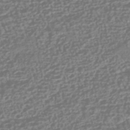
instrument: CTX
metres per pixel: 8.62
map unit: HNhu
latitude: -42.7463
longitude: 106.8408
